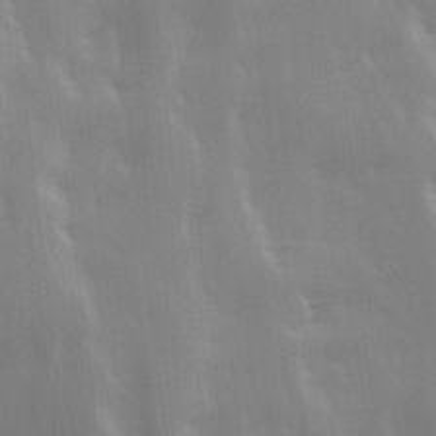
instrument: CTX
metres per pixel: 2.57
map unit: Ave
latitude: 13.5938
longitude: -104.1767
